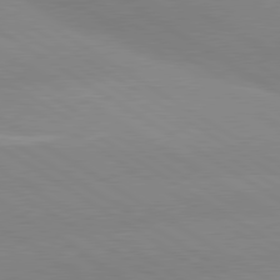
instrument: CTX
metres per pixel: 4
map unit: lApd
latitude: 80.1011
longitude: -152.0255
